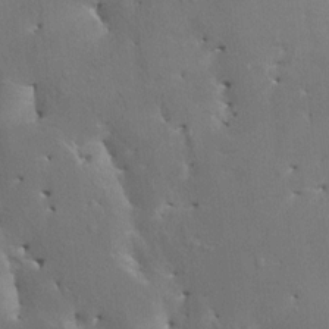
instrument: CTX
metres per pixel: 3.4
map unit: HNhu
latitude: 4.1011
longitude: 4.2550
